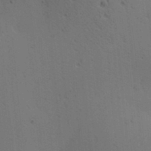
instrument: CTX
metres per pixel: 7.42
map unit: lAa
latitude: 12.5546
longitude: -108.2900
